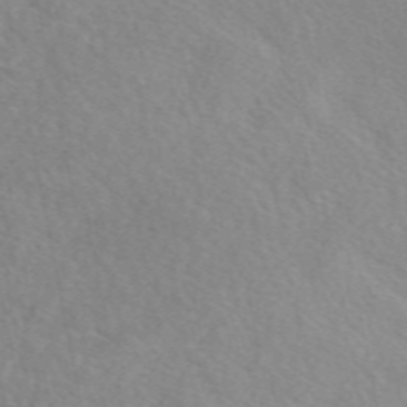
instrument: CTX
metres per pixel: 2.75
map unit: eAb
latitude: 49.9150
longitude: 117.5966
